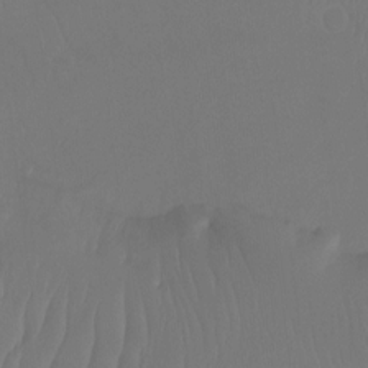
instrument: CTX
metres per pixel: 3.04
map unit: Htu
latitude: -15.7100
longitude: -46.7058
